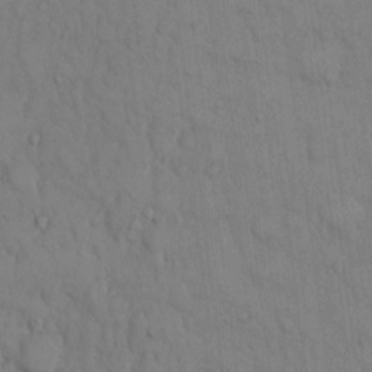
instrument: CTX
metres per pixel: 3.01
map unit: Hto
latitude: 13.8961
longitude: -61.5182
